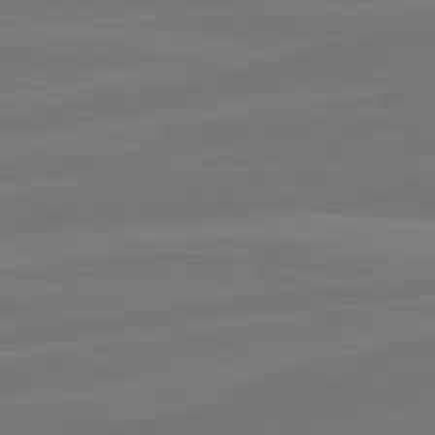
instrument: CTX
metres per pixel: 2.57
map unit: lApd
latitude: 82.1766
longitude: -175.2537
